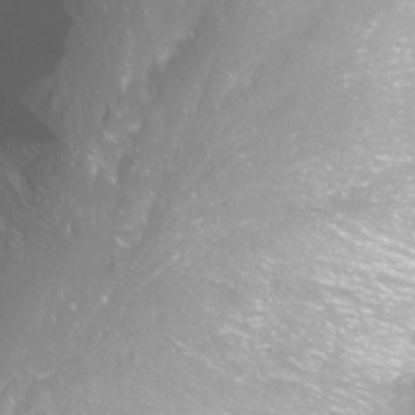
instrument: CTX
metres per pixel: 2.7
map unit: Nhu
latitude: -11.6155
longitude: -63.8584
